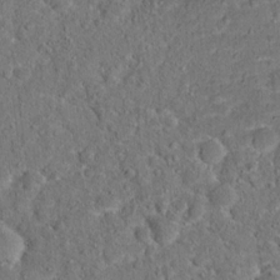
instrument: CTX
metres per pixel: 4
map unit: Hto
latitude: 15.8395
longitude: -38.9703
